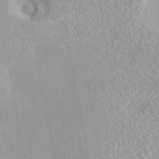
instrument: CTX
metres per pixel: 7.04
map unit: eAb
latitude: 44.1578
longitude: 114.5951
